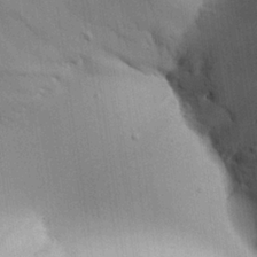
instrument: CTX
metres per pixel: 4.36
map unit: Aa
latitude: 24.4223
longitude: -136.9325
